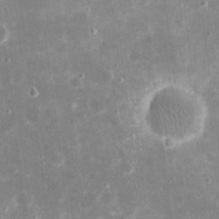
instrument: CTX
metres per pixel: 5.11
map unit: eHh
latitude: 21.0270
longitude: -67.9150
